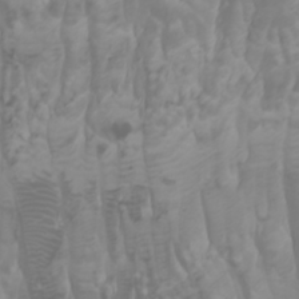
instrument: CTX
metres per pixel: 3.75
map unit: Htu
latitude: -0.8030
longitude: -77.2726
